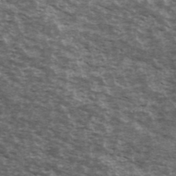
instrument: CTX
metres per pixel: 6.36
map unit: Ave
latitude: 40.0444
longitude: -109.8205
